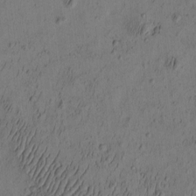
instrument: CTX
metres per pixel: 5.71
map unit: eHh
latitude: -2.8974
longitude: 17.7100
